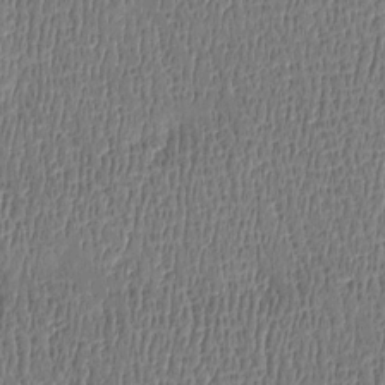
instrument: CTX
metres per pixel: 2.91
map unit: Htu
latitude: -4.9541
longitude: 175.6910
